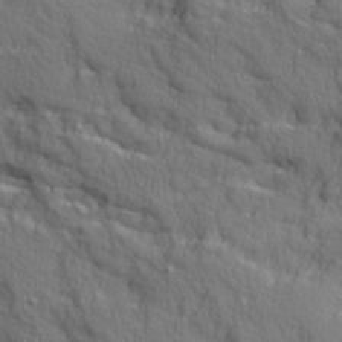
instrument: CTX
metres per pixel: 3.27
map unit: Ave
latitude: 11.1781
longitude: -101.8017
